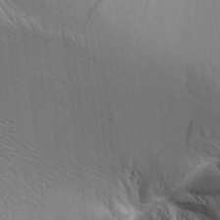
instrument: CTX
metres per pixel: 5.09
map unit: Aa
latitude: 9.9339
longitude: -142.1956
